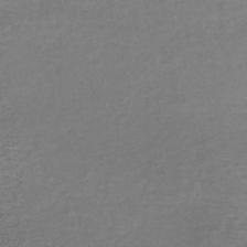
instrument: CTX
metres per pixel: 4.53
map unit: lHb
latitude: -35.2187
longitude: 66.3117
